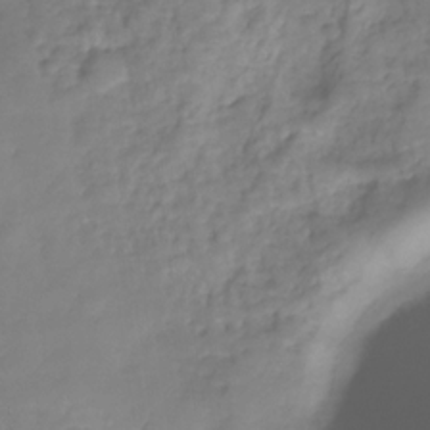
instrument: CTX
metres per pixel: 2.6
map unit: Hve
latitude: -29.6722
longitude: 93.7478
